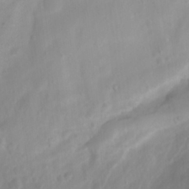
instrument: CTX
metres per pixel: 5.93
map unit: Ht
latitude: 3.4426
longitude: -22.1956
